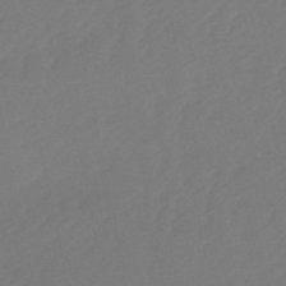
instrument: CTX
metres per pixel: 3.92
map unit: eHb
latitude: -51.1431
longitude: 77.5777
